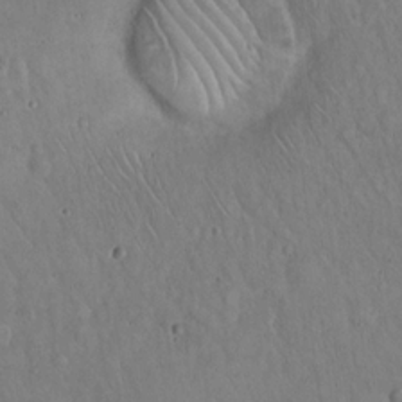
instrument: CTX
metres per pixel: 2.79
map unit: Hto
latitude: 17.5371
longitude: -59.6127
